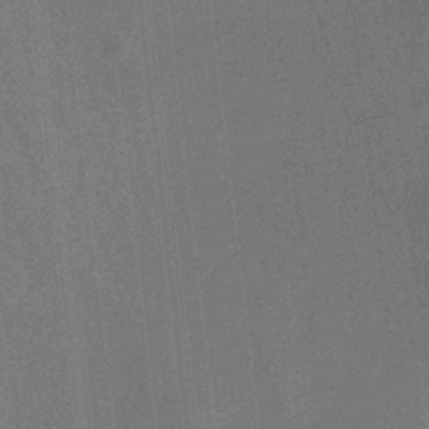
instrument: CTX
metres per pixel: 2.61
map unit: HNb
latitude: -32.7464
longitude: 56.9541
